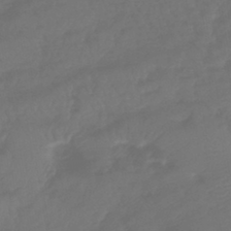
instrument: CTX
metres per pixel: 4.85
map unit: lHb
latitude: -42.4440
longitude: 81.0865
